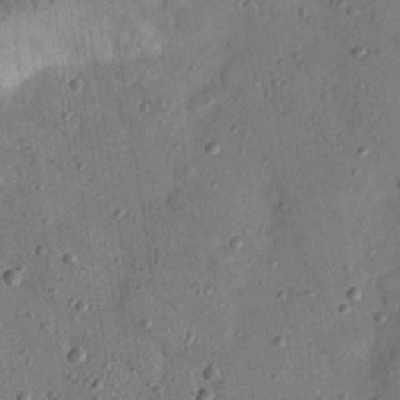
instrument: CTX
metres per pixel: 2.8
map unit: Nhu
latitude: 24.8757
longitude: -73.3860
